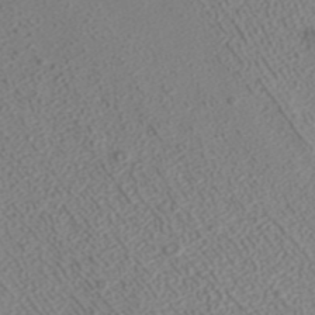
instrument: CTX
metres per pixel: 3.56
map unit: ANa
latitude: 40.6112
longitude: 23.1809
